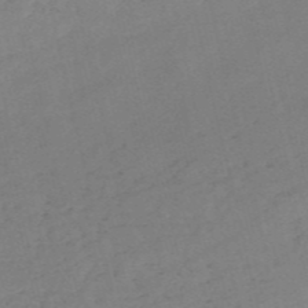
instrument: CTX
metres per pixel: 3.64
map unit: HNb
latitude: -54.6330
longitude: -41.8394
